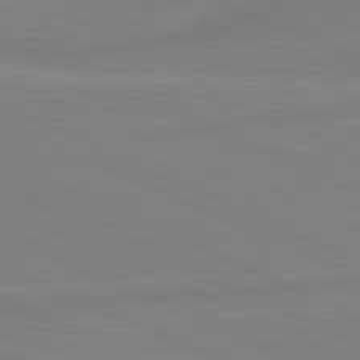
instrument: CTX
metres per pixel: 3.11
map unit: lApd
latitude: 81.7450
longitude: -172.8569
